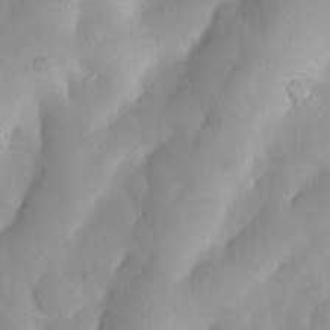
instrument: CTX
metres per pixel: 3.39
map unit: Nhu
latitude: 7.7639
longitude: -22.6490
